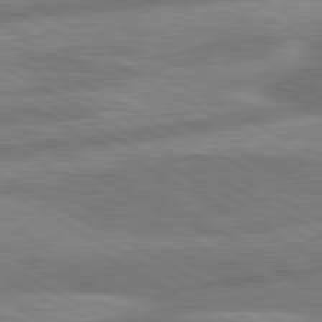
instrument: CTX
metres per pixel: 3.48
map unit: lApd
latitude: 80.6679
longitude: -166.3656
